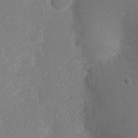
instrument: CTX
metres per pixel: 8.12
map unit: Ht
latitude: -1.6911
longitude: -16.2523
